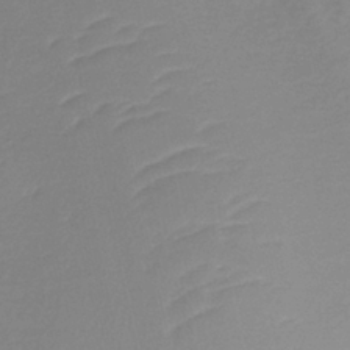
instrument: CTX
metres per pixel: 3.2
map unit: lHb
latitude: -37.4076
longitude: 71.5588
